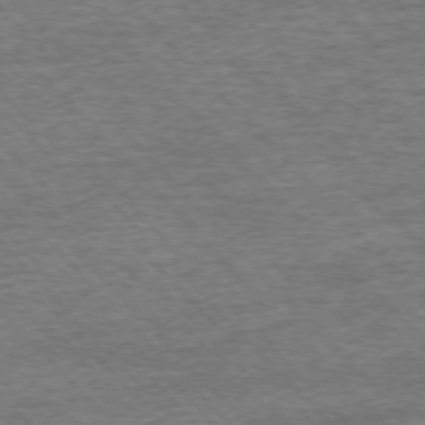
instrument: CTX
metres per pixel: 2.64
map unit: Ap
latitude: -76.6141
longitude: -96.9703
